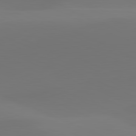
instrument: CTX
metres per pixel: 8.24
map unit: lApd
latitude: 81.7827
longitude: 128.6896
